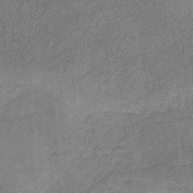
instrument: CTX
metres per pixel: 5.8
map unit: HNb
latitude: -31.7099
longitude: 60.9542
